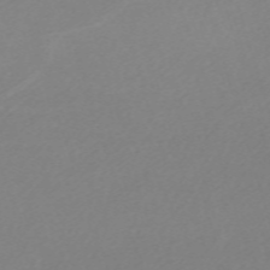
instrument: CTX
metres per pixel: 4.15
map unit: eHh
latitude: -61.9745
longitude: 52.7652
